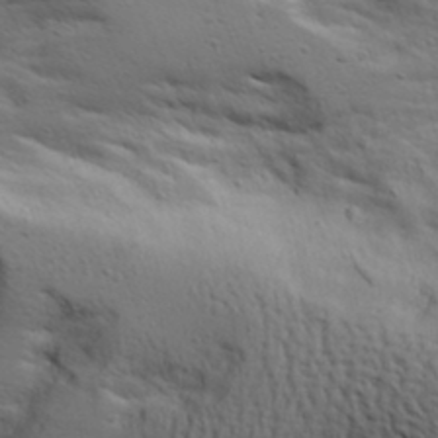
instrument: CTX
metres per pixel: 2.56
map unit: Aa
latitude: 18.1955
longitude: -125.7260
